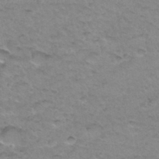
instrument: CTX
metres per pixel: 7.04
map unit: Hto
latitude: 34.5356
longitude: -48.6490
